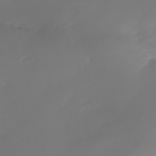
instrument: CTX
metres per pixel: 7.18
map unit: Nhe
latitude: -34.7652
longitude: -145.1214
